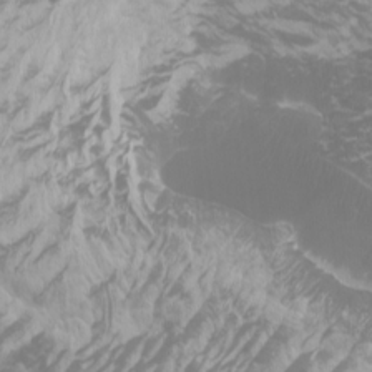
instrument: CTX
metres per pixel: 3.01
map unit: Htu
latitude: -6.8408
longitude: -74.1767
